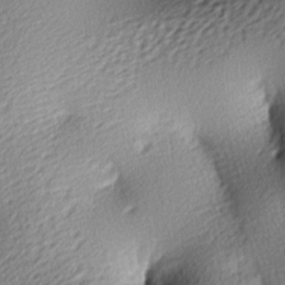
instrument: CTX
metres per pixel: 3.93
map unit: lAa
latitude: -9.5966
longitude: -126.4790
